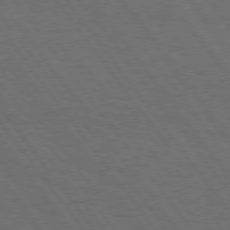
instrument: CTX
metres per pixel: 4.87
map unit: Hpe
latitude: 75.1592
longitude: -137.4427
